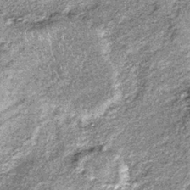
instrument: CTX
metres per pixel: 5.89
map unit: lHb
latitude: -36.8030
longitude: 67.0109
